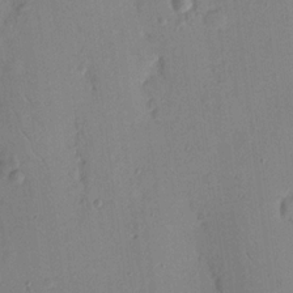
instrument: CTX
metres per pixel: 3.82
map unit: Nhu
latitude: 16.3467
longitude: -78.7247
